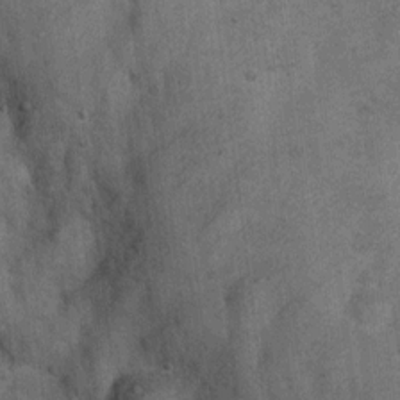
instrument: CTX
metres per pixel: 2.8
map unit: Nhu
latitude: 6.7813
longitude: -23.7827
